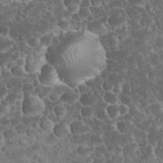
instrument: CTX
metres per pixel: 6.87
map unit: eHh
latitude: 33.5938
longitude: -64.5168
